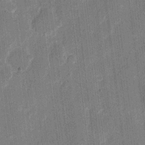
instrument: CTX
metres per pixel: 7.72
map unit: eHh
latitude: 10.8002
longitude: -66.0633
